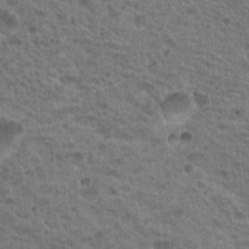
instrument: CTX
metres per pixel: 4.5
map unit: Hto
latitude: 19.1592
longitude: -31.8773
